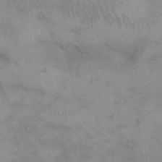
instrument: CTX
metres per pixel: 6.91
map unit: eHh
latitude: 16.5924
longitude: -66.0633
